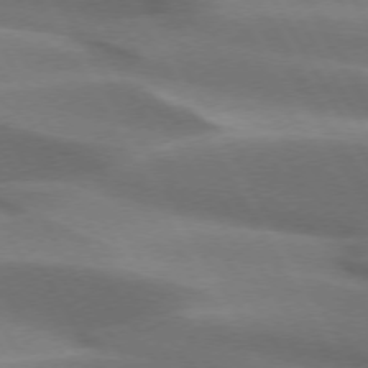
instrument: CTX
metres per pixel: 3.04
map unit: lApd
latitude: 73.3293
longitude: -51.1781
